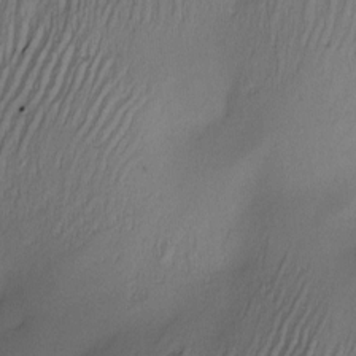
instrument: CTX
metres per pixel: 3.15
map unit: Nve
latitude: -23.1242
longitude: -137.9717
